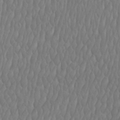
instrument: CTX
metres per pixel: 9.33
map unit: Htu
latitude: -9.0108
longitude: -76.3656
